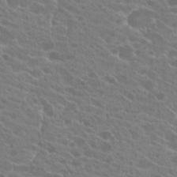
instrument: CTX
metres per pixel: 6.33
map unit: Hto
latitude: 23.0080
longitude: -39.1025
